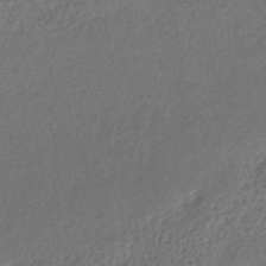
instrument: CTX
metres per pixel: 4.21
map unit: lHb
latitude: -38.5574
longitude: 68.6518
